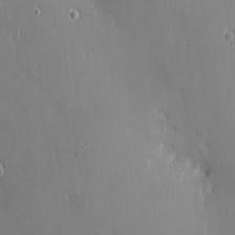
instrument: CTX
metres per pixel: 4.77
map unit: eHh
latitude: -2.7463
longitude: -81.4426
